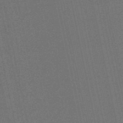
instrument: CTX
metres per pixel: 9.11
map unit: eHb
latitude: -50.2550
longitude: 79.6533
